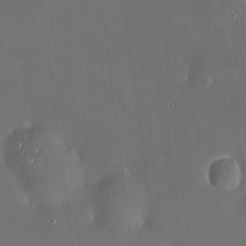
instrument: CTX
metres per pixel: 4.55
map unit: HNhu
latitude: 7.8583
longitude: 9.4265
